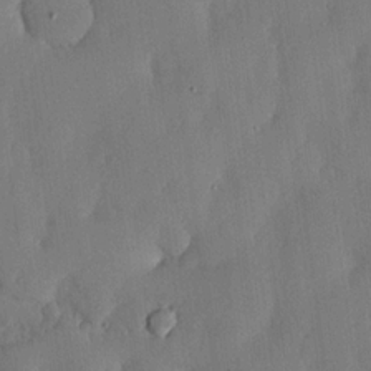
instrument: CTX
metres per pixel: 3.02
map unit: lHvf
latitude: 19.4048
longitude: -115.7071
